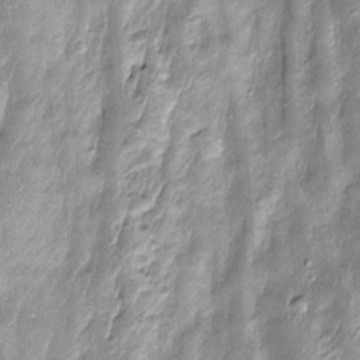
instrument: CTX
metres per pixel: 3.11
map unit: Htu
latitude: -6.6329
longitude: 158.7841
